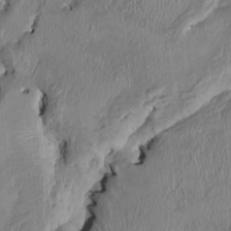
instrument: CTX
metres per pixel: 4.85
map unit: HNhu
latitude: 0.9324
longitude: -6.8380
